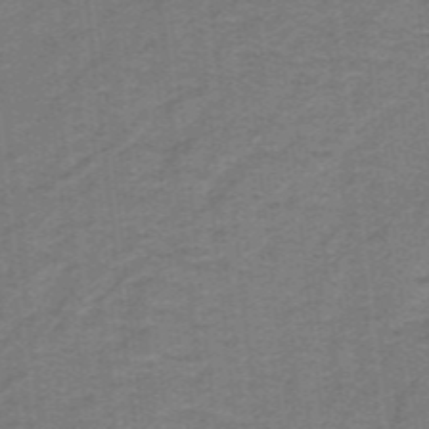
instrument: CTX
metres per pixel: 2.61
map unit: lHb
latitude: -41.8044
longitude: 54.6141
